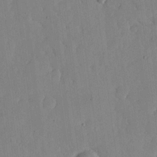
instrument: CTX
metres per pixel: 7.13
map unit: lHvf
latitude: 17.2348
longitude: -114.4601
